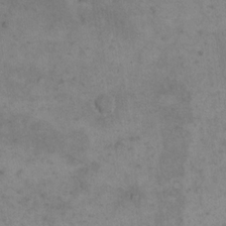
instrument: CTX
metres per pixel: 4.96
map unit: eHh
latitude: 19.0836
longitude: -64.3656
